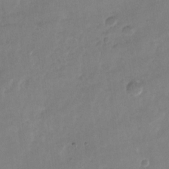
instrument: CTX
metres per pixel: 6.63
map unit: Nhu
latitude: -26.7085
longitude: -70.8947
